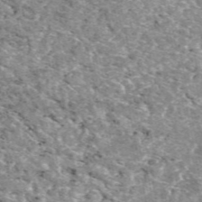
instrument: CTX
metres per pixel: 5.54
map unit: eAb
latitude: 49.3293
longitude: 108.6707
